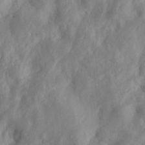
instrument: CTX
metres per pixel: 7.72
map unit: HNhu
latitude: 6.1956
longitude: 13.2565
